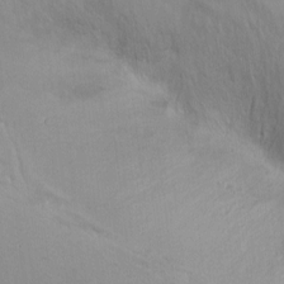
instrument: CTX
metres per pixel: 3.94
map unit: Ht
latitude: 0.9136
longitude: -44.4034
